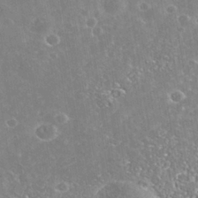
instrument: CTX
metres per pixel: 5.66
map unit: Nhe
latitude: -40.8597
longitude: -100.9514
